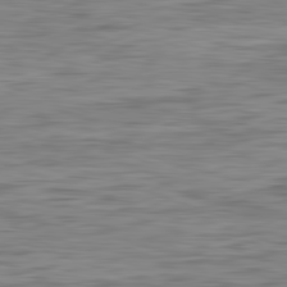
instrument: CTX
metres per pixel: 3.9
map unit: Ap
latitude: -82.1795
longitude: -78.7058
